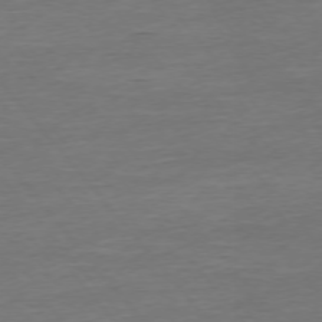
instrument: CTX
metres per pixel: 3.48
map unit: Ap
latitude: -75.5777
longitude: -93.6127
